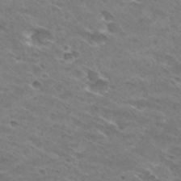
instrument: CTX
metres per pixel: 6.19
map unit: Hto
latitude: 29.6127
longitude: -44.3845
